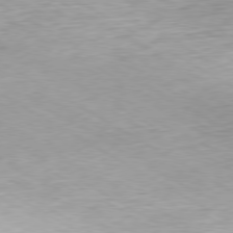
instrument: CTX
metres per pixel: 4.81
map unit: Hpe
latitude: -80.2173
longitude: 21.2376
